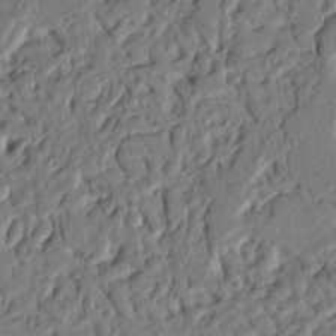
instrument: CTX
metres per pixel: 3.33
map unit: Nhu
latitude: 20.2523
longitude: -78.1389
